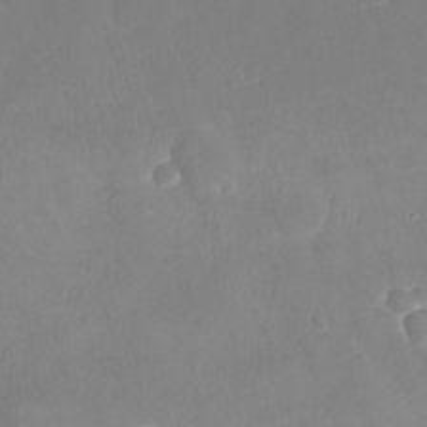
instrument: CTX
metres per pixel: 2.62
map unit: Nhu
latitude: -20.8030
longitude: -58.2900
